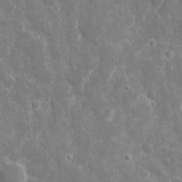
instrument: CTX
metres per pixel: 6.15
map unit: eHh
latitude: 7.5182
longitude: -69.7639
